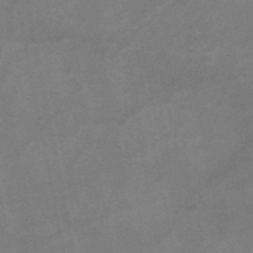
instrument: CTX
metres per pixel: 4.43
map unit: HNb
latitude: -45.1998
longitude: -36.1578
